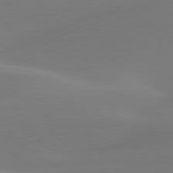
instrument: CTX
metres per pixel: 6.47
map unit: lApd
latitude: 79.9717
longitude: -90.9136
